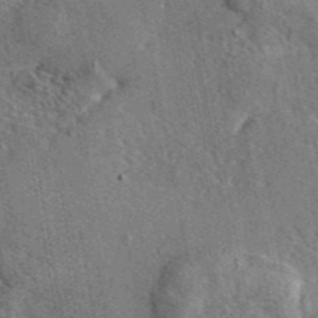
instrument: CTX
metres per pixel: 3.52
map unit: eAb
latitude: 45.7449
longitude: 110.9352
